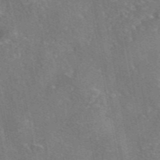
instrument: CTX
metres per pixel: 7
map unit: eAb
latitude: 46.2901
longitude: 107.9745
